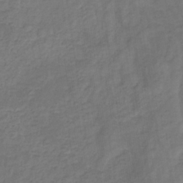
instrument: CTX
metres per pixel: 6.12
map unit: eHb
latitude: -32.7841
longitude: 72.9919
